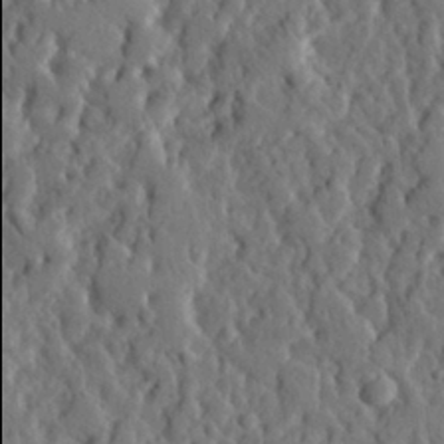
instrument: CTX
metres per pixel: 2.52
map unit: eHh
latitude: 30.1956
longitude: -77.9906
